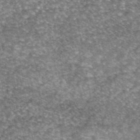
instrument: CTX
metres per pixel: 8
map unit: eAb
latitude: 45.3481
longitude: 104.3306
